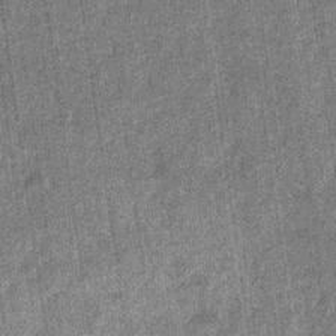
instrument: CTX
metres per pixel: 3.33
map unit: eHb
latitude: -30.1794
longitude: 70.7652
